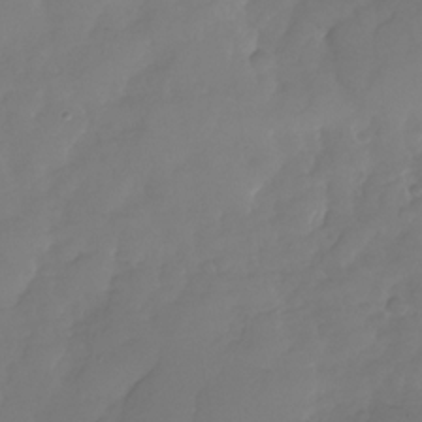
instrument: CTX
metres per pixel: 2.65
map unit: Nhu
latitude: -29.5777
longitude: -63.8584
